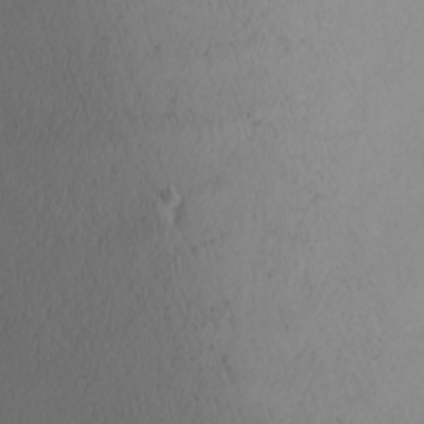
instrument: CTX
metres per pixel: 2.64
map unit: Nhu
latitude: -4.3117
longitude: -90.5168
